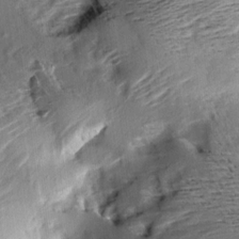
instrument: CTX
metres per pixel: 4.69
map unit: Aa
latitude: 10.3845
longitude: -141.6504
